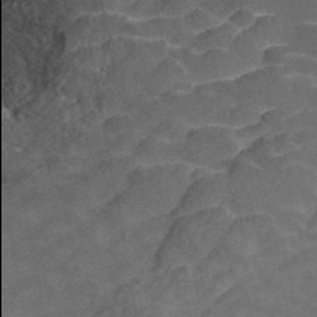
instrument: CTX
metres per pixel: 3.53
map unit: ANa
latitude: 44.2901
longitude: 38.0094
